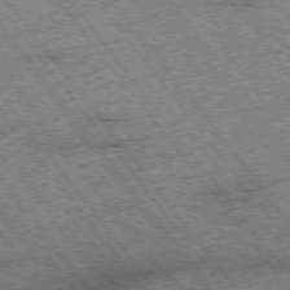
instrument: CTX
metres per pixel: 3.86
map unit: Hpe
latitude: -75.7478
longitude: -20.9136
